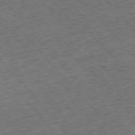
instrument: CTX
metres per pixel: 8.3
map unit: Ap
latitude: -76.0283
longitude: -61.9528
